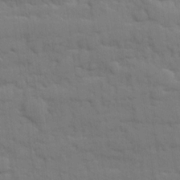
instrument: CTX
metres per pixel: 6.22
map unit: Ave
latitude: 19.9528
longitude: -129.3670
